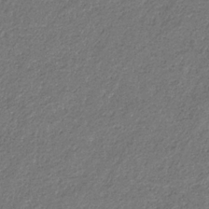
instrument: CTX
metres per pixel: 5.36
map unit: eHb
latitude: -30.3306
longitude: 68.6896
